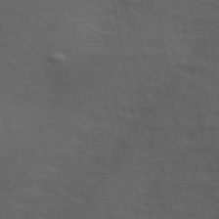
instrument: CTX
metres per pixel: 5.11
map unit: ANa
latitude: 49.6505
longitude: -79.9150
